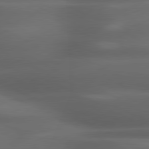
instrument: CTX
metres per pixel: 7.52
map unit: lApd
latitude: 79.5182
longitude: -120.8947
